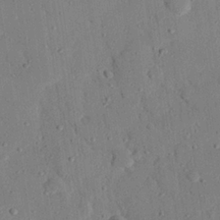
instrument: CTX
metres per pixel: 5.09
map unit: eHh
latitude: 26.7246
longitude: -79.4616
